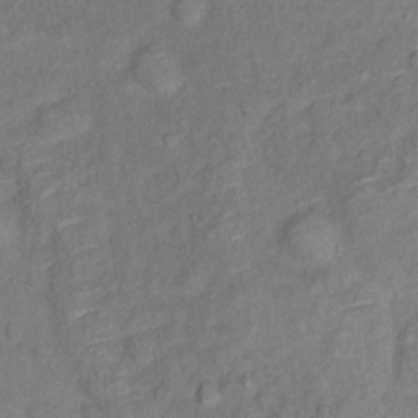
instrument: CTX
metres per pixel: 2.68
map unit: Ht
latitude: 11.5560
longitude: -40.1010
